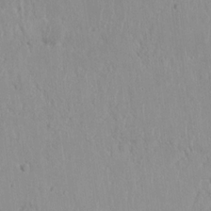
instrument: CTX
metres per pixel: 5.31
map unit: Nhu
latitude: 18.7435
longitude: -72.6491
